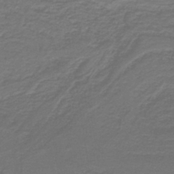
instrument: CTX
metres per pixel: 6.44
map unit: lHb
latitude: -39.3510
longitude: 55.4832
